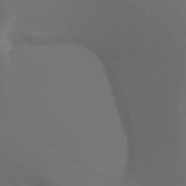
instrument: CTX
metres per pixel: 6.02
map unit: Aa
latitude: -7.2754
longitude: -72.7436
